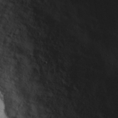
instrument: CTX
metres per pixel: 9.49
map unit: Hve
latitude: 18.9702
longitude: 149.9745
